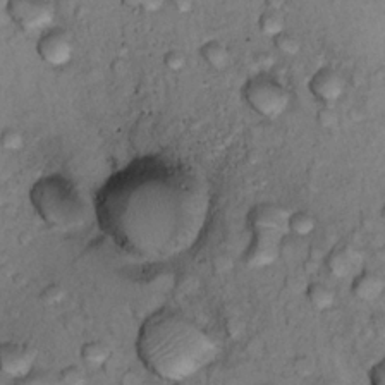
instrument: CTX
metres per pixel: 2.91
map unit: Nhu
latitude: 13.5938
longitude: -29.1025
